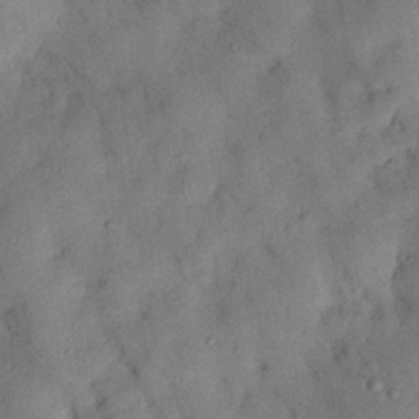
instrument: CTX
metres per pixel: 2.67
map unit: Nhu
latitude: 25.7071
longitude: -73.1593
